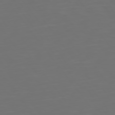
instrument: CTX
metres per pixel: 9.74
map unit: Hpe
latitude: 74.9325
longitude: -124.8380
